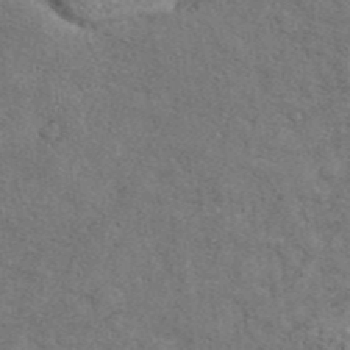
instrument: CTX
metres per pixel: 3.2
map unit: eAb
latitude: 41.7827
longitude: 109.9178
